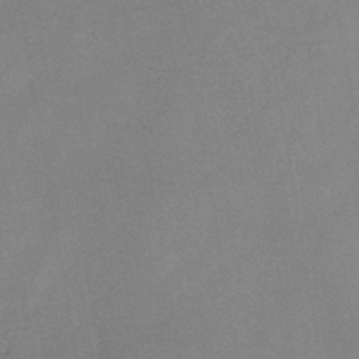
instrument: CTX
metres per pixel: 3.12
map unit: HNb
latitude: -45.2187
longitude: -38.1578
